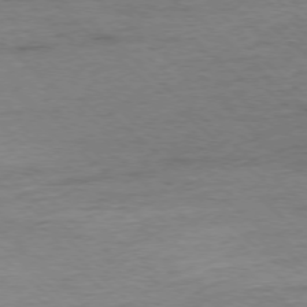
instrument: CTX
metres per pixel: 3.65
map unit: Ap
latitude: -77.2376
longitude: -93.1403
